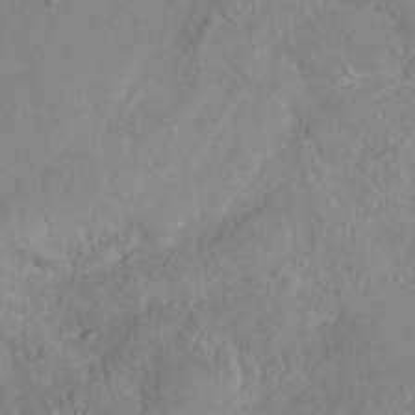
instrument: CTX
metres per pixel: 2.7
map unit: Ht
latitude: 14.5924
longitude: -37.0837
